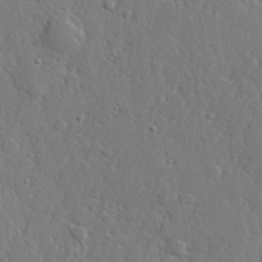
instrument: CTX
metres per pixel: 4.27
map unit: lHvf
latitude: 22.9892
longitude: 144.7841
